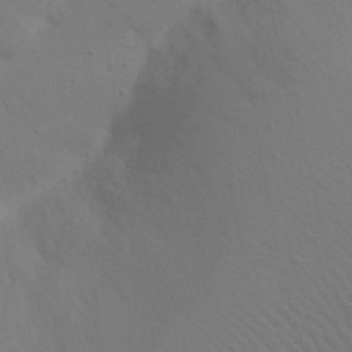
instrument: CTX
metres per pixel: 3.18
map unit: Nhu
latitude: 22.2900
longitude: -73.7261
